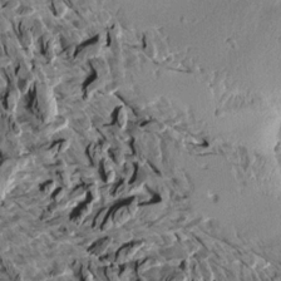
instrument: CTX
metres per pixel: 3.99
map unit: Aa
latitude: 12.6491
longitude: -141.1403
